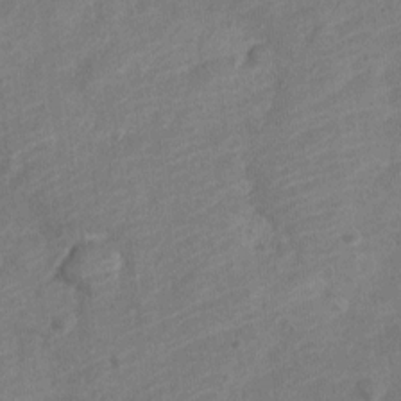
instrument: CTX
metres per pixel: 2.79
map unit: Nve
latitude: -18.4440
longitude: 109.0108
